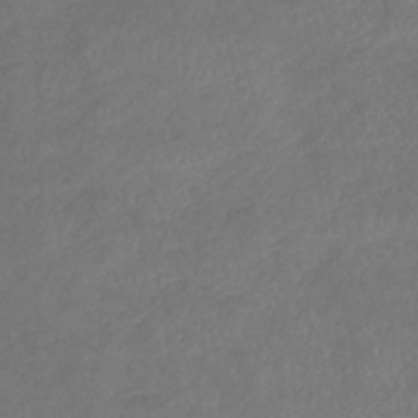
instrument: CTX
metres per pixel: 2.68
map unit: lHb
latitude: -38.2551
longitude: 73.4265
